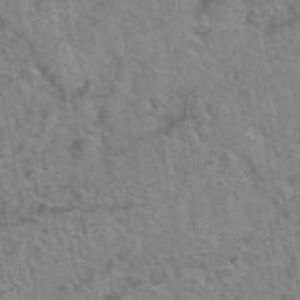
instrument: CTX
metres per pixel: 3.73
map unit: Hto
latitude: 38.1767
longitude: -45.7072
